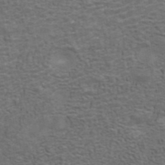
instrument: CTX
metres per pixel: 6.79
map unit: ANa
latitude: 42.4223
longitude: 14.1795
